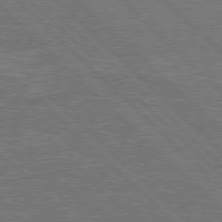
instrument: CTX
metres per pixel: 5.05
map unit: Hpe
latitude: 77.9528
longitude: -151.3670
